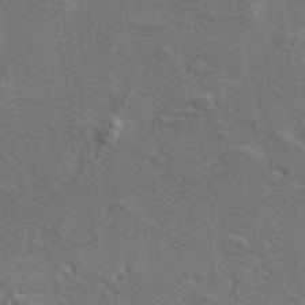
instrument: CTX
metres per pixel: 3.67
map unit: ANa
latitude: 49.2915
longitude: -82.0255
